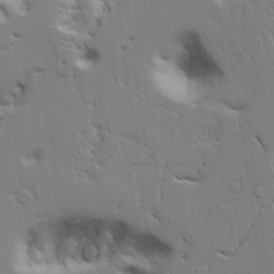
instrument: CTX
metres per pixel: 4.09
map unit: Aa
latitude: 21.1403
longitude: -123.8583
